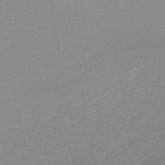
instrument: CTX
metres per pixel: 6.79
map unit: lHb
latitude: -44.1417
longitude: 61.0109
